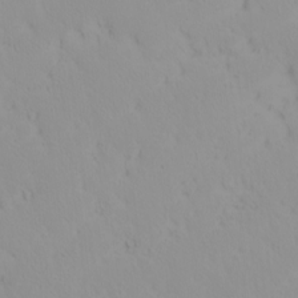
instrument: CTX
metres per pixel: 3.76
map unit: eHh
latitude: -1.8234
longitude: 20.2928
